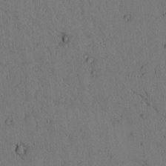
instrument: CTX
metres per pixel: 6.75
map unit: lAvf
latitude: 4.4979
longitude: 159.1620
